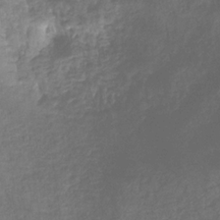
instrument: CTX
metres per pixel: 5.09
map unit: HNhu
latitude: -29.4077
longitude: 66.7652
